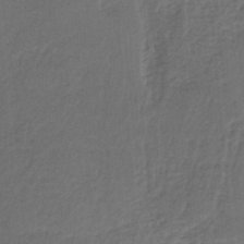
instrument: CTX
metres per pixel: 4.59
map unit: HNb
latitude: -35.4076
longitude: 59.8044
